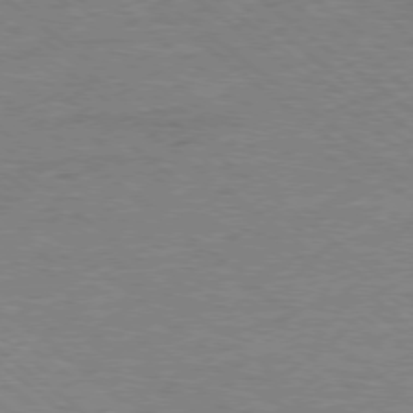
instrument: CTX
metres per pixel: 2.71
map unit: Ap
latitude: -78.2739
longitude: -83.1592
